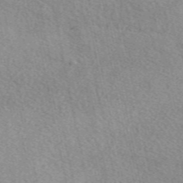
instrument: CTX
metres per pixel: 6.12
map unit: eAb
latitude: 49.4048
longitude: 116.7274
